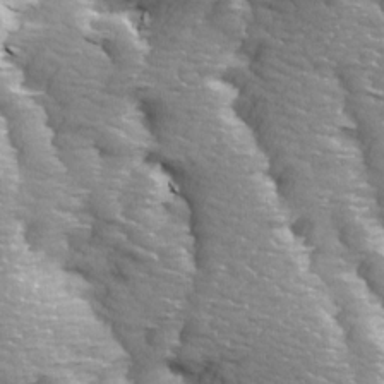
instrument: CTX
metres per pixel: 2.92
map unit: Ave
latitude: 14.2334
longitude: -104.7813
